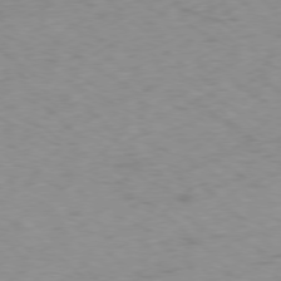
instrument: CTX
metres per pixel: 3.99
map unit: Ap
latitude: -77.5777
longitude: -79.6316
